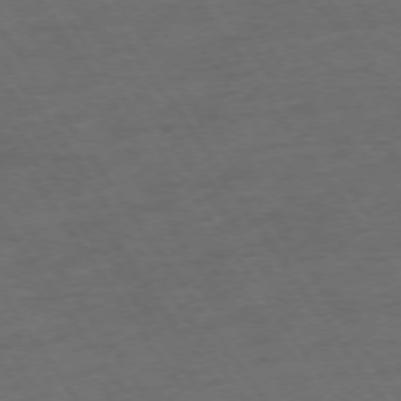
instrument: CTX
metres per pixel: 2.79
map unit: Ap
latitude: -74.3685
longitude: -75.1592
